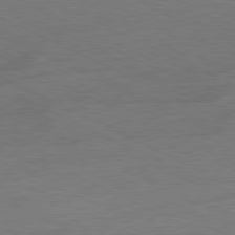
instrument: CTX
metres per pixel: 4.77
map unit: Ap
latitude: -81.1809
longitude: -85.2915
